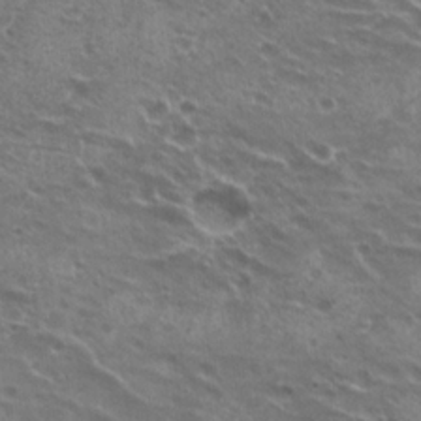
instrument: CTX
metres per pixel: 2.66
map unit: Hto
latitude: 21.5938
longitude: -31.7828
